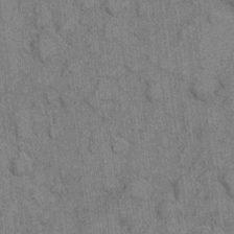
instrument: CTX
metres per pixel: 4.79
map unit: eHh
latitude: 6.6113
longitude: -64.5546
